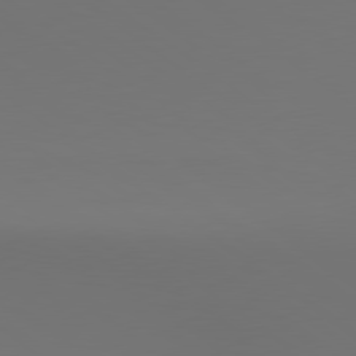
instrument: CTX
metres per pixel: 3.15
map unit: lApd
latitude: 79.8584
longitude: 158.6329
